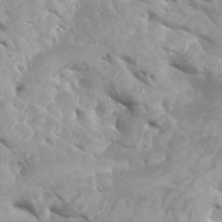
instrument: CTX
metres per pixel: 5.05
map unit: Htu
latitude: -5.8611
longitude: -76.8947
